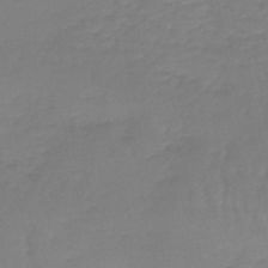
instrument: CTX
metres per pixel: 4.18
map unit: lHb
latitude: -42.1794
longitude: 63.2754
